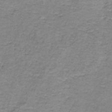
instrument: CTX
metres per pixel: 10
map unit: eAb
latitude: -37.0297
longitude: 52.8597
